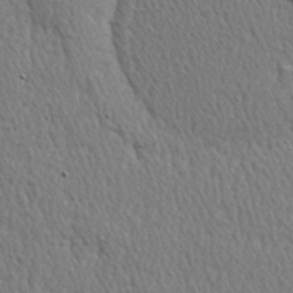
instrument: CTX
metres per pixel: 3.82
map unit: Hve
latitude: 3.6883
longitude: -124.4790
